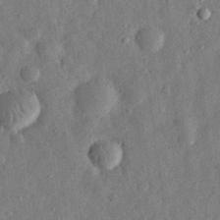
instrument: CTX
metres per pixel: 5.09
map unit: eHh
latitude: 30.7813
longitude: -75.1781
